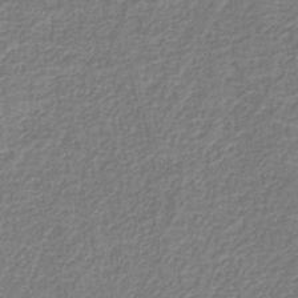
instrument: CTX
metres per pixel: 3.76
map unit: eAb
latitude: -39.6155
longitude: 52.0472
